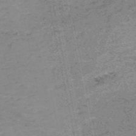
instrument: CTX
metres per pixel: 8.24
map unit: HNb
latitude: -51.8044
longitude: -51.6316
